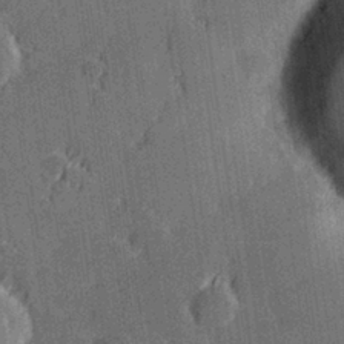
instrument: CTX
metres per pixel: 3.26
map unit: Hve
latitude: 27.8017
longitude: 144.1228
